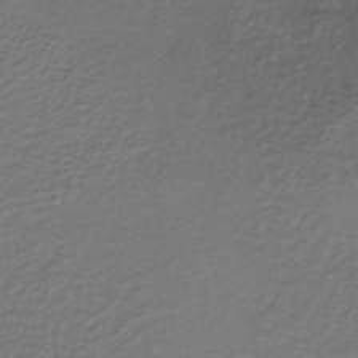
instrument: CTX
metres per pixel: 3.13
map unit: lHb
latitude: -34.6707
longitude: 61.4265
